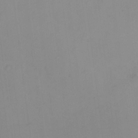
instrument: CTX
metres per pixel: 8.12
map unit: HNhu
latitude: 7.6694
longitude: 10.5007
